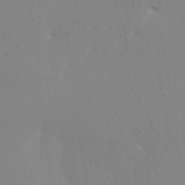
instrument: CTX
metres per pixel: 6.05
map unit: HNhu
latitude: 7.5560
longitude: -1.6694
